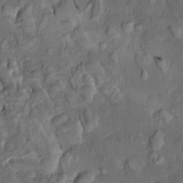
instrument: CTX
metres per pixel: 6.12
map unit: HNhu
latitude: 5.6316
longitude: 10.6330
